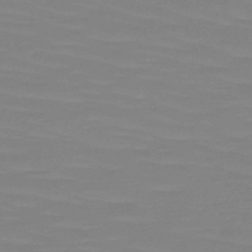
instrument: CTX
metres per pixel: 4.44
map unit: HNb
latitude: -49.2754
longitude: -50.9702
